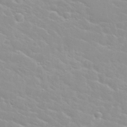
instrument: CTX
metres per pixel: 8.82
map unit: Nhu
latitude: 30.5168
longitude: -50.7813
